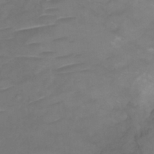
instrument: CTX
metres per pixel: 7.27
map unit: Ht
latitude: 5.5938
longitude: -29.7449
